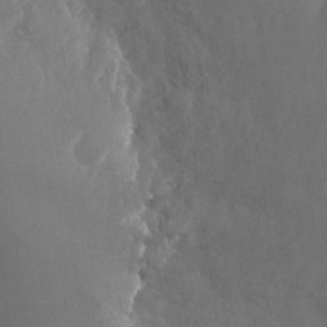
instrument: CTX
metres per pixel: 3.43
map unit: Nhu
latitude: -28.0472
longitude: -75.6505
